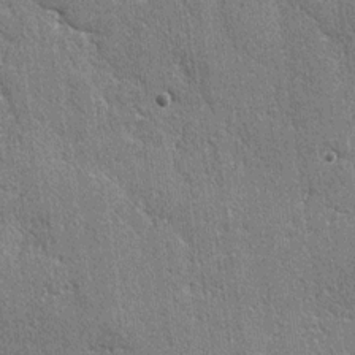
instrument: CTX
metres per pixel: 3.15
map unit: lAvf
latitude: -4.9730
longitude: -109.7071
